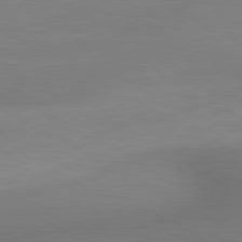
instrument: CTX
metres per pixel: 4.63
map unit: lApd
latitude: 80.6113
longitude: 133.2565
